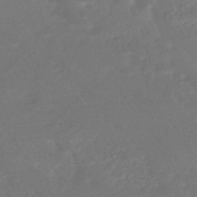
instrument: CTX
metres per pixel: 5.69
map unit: HNhu
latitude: -46.4251
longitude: 92.4818
